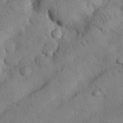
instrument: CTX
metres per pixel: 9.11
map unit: Nhu
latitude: 26.4601
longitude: -71.8961
